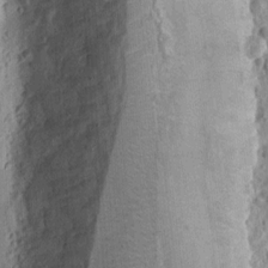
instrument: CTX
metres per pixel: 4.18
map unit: eHh
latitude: 11.1592
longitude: -73.9906
